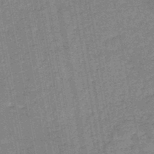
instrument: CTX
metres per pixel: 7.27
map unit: HNb
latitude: -45.9556
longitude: -36.5357
